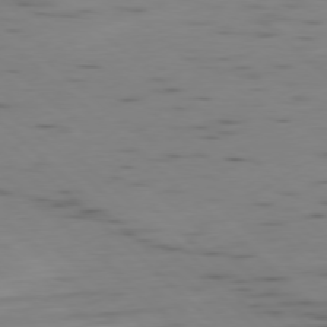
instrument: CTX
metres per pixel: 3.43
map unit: Ap
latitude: -78.5384
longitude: -62.1578
